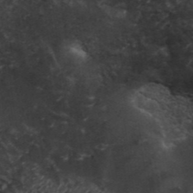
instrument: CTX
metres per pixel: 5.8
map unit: ANa
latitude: 39.3104
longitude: 29.9367
